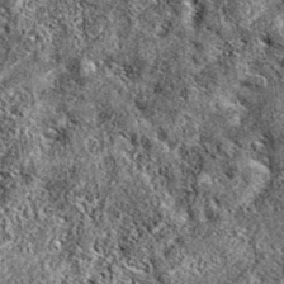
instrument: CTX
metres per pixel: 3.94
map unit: eAb
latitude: 37.9150
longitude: 111.4265
